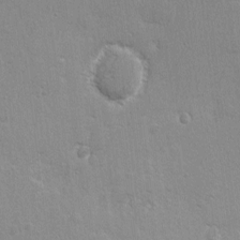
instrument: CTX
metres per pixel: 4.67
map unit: eHh
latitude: 2.9136
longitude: -77.8772
